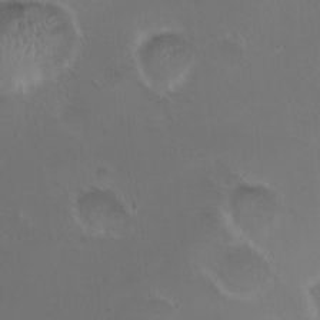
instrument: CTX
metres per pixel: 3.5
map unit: HNhu
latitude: 6.6679
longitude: 6.7463
